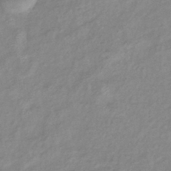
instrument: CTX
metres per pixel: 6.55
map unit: eHb
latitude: -40.2550
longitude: 81.3888
